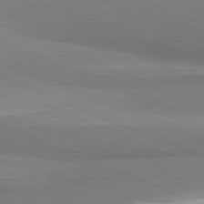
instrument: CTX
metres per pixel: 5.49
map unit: lApd
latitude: 81.8205
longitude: 160.5952
